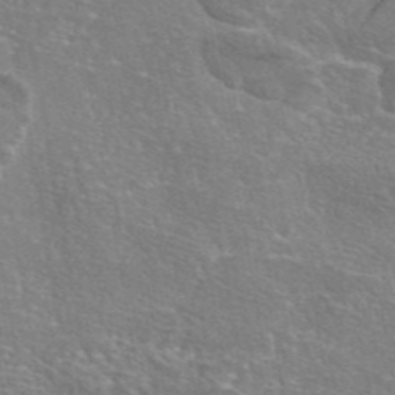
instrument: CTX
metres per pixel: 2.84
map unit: eAb
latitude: 45.9717
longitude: 106.5574
